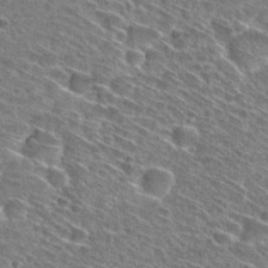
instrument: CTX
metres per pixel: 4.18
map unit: Hto
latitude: 28.9513
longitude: -45.1781
